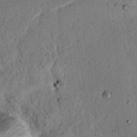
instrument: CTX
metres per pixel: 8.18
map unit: lAvf
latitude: 4.4223
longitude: 158.7085
